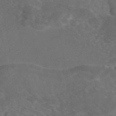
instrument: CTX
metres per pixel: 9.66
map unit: eAb
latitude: 46.6113
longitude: 114.1039
